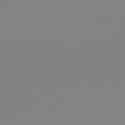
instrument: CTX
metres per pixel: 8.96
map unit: lHb
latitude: -48.2929
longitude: 65.6533
